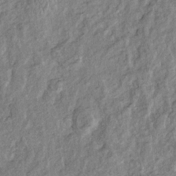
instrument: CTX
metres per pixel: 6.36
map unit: Htu
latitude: -5.3698
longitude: 154.8597
